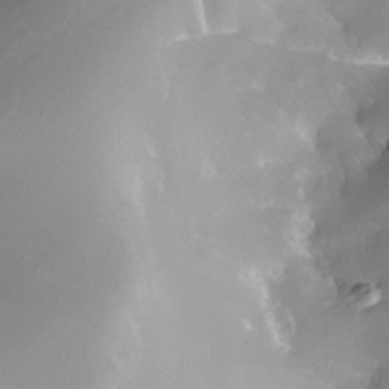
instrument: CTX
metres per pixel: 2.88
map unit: Nhe
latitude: -32.1984
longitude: -116.0633
